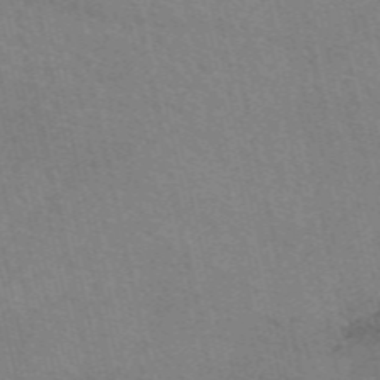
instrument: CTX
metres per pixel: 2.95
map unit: eAb
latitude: 50.6868
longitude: 105.7099
